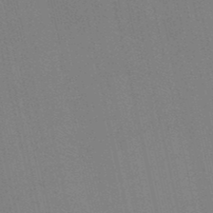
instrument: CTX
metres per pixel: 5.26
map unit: lHb
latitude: -48.5574
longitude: 69.2376
